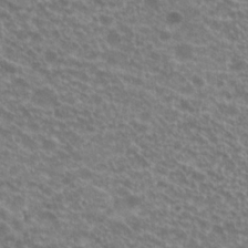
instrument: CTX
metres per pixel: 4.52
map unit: Hto
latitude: 20.7058
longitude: -36.7813
